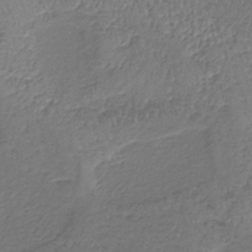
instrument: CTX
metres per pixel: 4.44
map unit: lHb
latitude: -39.1620
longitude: 73.4076
